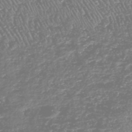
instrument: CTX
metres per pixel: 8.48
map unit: HNhu
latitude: -47.7477
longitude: 29.3888
